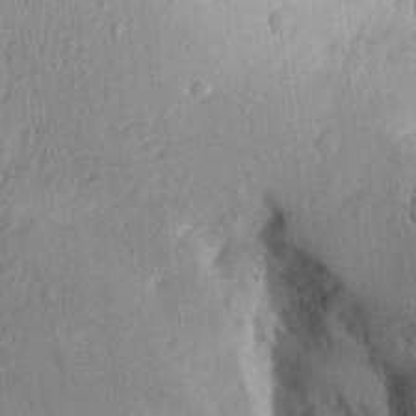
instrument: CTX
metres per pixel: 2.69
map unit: Aa
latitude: 15.1781
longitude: -146.2145
